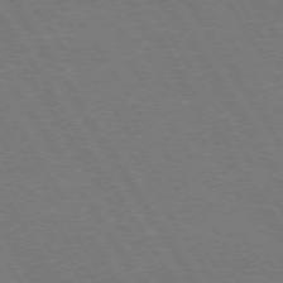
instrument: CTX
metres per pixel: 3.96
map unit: Hpe
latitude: 73.4805
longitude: -123.7261
